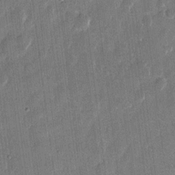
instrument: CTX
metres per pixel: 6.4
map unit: eHh
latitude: 11.7450
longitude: -70.4601
